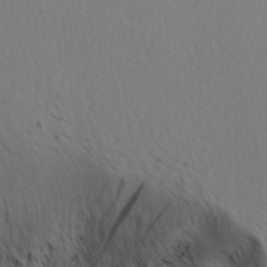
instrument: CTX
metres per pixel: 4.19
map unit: Ave
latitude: 8.7057
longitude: -105.6127
